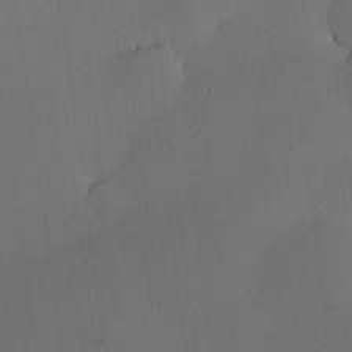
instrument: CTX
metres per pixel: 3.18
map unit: eHh
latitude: 23.4615
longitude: -91.6505
